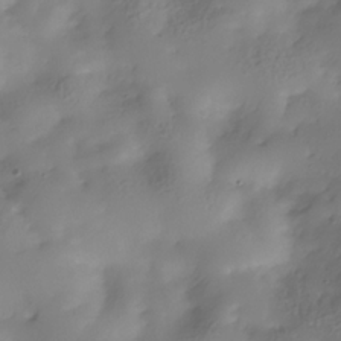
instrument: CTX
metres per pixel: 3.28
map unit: Hve
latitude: -30.9730
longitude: 89.8233
